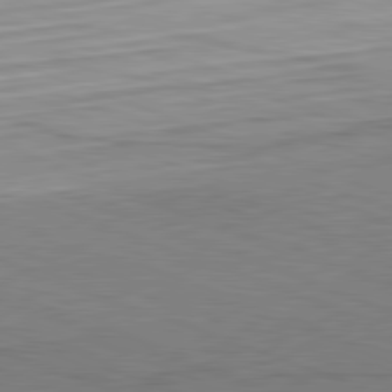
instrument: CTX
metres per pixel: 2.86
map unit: Hpe
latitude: -82.4440
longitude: 13.0864
